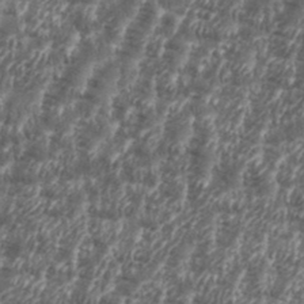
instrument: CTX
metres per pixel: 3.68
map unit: eHh
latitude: 35.9528
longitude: -136.9514
